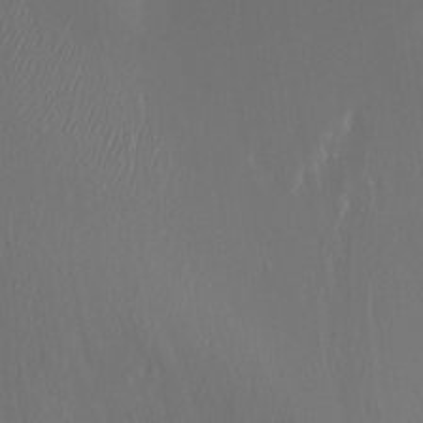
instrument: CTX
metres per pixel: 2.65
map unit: Nhu
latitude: -5.5777
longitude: -90.9325
